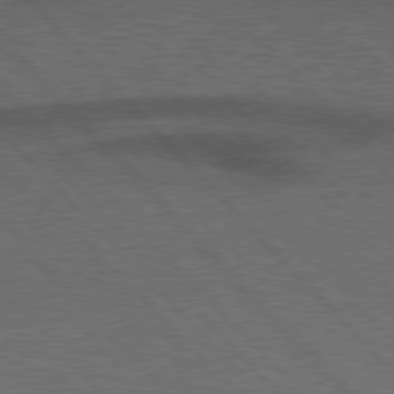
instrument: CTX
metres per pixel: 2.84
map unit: Hpe
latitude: 77.3103
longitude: -157.7638
